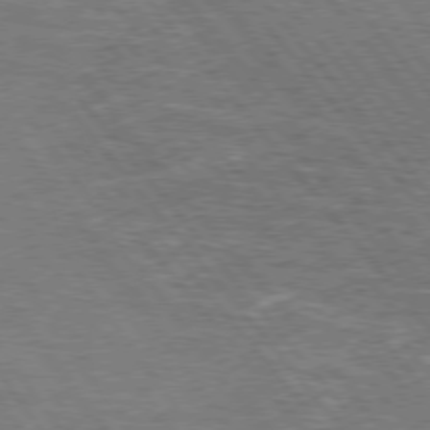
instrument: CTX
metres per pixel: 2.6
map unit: Hpe
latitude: 75.1403
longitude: -140.3467
